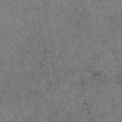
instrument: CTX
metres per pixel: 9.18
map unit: eAb
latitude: 47.2726
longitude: 106.8975
